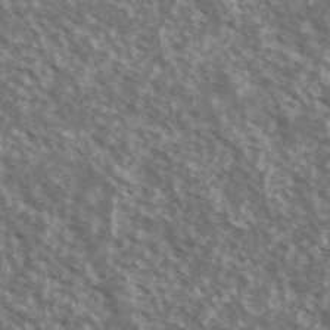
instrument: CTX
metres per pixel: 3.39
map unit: Ave
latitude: 38.7246
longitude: -111.3293
